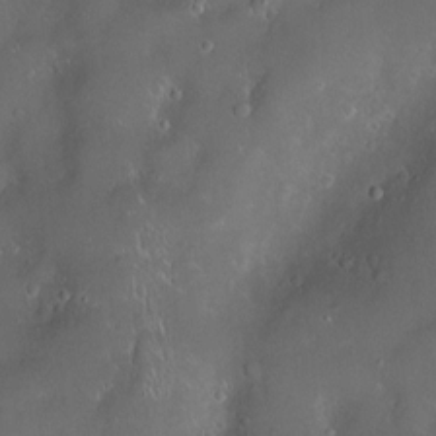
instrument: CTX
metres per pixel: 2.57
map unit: Hve
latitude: -11.4643
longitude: 174.7841
